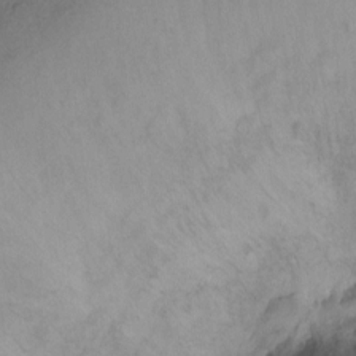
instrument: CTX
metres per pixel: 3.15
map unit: Hto
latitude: -8.0850
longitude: -45.5371
